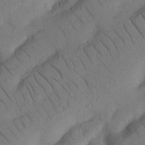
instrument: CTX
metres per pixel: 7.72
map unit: Nhu
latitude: 22.1956
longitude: -74.6113
